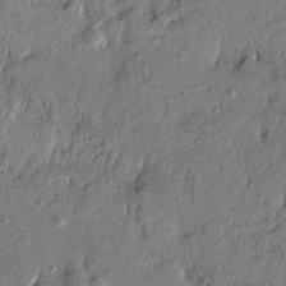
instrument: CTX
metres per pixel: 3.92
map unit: Htu
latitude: -7.6344
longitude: 177.5210
